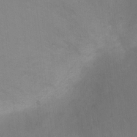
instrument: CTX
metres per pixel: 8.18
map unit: Ht
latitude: 1.9528
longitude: -25.5749
